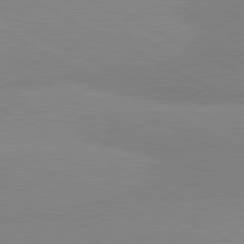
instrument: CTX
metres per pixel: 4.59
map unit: lApd
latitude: 81.3671
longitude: -179.9150
